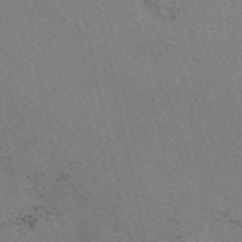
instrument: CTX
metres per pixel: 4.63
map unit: eAb
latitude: 50.2711
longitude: 106.9542
